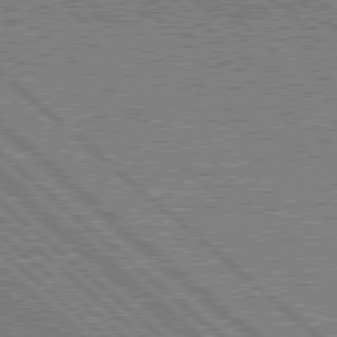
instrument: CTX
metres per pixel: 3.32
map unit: Hpe
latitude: 78.3090
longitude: -159.2915
